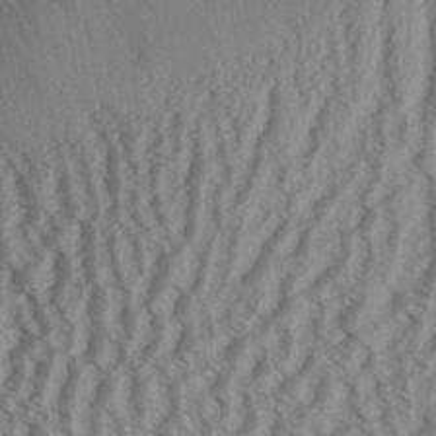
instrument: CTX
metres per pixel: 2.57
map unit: Aa
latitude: 32.3845
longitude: -136.9892
